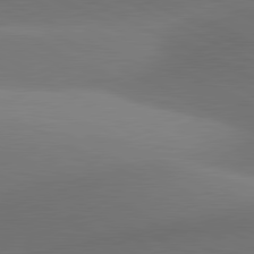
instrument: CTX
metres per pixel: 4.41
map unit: lApd
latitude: 81.2915
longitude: 134.7652
